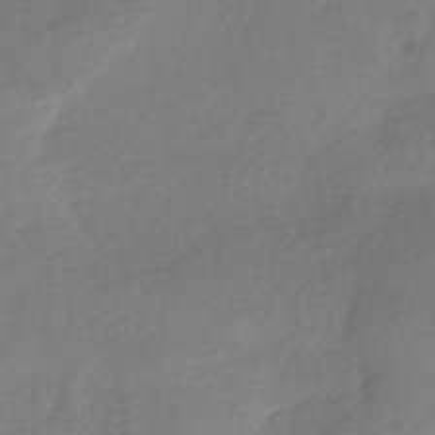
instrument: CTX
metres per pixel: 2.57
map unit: HNhu
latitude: -41.0864
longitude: 97.7667
